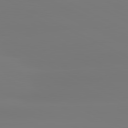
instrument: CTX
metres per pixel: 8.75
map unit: lApd
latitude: 81.1403
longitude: -156.9513
